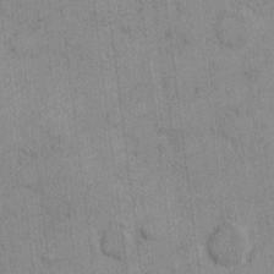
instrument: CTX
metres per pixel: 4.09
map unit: eHh
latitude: 9.5371
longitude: -65.9717
